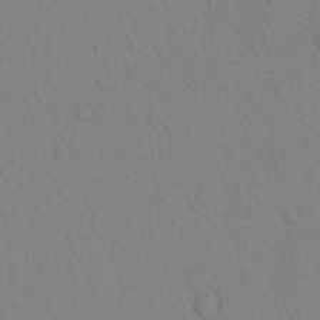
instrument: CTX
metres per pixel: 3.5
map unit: lAvf
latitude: 8.5924
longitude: 169.5210
